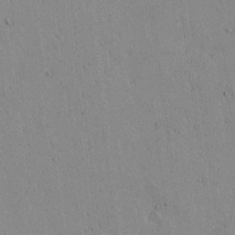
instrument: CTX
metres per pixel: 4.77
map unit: lAvf
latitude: 15.4427
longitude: -125.4048
